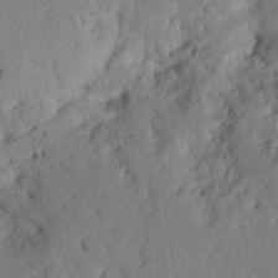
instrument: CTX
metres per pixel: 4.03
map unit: Nhu
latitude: 24.1577
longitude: -72.9325
